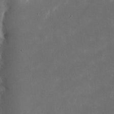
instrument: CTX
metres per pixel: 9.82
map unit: eHh
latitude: 20.4979
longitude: -68.6869
